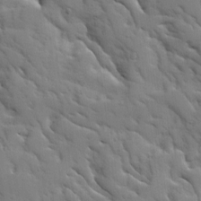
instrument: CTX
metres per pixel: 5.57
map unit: Ave
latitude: 9.2915
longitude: -102.9325
